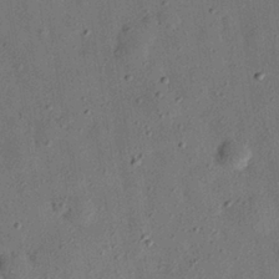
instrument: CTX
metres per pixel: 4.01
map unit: eHh
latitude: 26.5168
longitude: -77.1970
